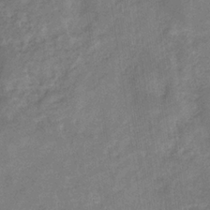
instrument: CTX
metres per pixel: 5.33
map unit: eHb
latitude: -34.4629
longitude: 74.6141
